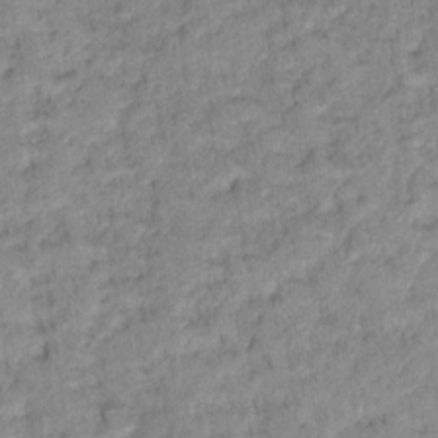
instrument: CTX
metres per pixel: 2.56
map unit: Hto
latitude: 18.1577
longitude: -38.7057
